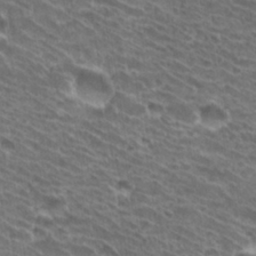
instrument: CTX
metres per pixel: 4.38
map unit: Hto
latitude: 31.8395
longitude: -42.0822
